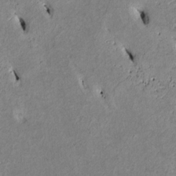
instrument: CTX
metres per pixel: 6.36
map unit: Htu
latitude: 2.5357
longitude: 148.1039
